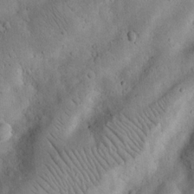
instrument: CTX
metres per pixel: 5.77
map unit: Nhu
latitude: 17.7261
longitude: -74.6679
